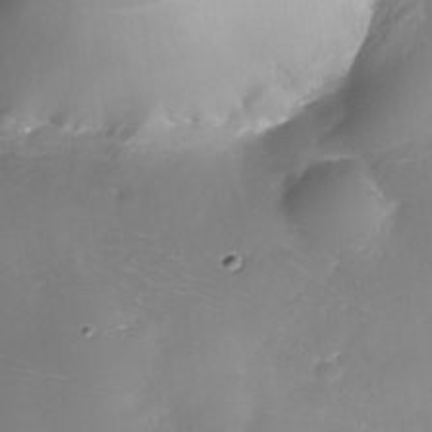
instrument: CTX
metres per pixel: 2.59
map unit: Nhe
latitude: -32.9353
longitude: -88.4979
